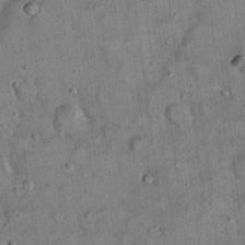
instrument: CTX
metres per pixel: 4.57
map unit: eHh
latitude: 19.7071
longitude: -60.7057
